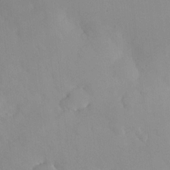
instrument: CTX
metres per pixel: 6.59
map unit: HNhu
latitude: 6.6301
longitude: 12.9542
